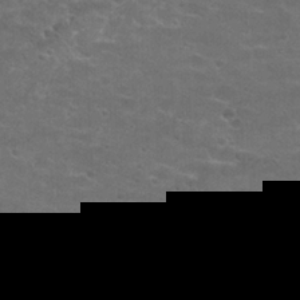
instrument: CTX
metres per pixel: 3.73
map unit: Hto
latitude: 21.2537
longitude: -43.6127
